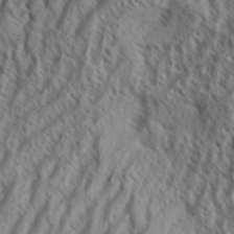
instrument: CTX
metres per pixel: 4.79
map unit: Aa
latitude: 33.8772
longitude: -138.2145
